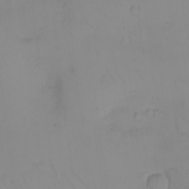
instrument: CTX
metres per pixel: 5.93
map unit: eHh
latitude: -9.5021
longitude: -66.3467
